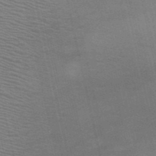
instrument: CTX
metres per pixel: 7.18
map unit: HNb
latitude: -52.1227
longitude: -44.7057
